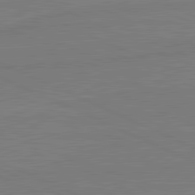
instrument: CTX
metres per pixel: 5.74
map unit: lApd
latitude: 81.8583
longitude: -177.4615
